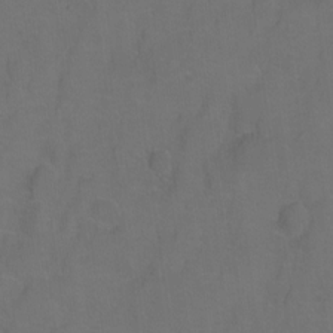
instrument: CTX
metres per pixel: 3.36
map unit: Hto
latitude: 3.3104
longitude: -32.7057
